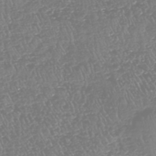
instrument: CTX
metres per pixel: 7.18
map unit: HNhu
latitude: -48.2551
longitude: 29.1620
